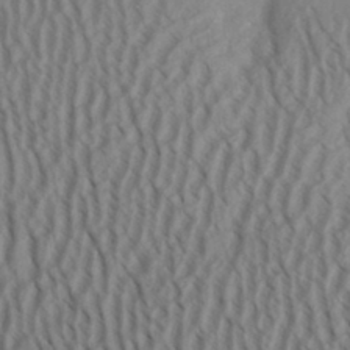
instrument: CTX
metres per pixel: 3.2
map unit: Aa
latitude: 31.1781
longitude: -141.7071
